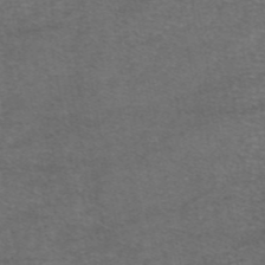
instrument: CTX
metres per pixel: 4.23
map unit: eAb
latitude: 47.0081
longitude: 104.5196
